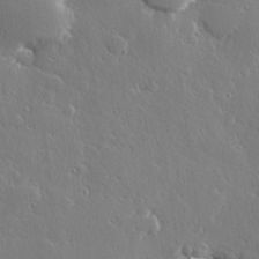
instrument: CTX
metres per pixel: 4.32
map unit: Hve
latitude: 28.5546
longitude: -91.8772
